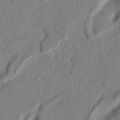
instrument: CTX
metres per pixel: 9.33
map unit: Nhu
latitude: 20.1200
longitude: -76.9136
